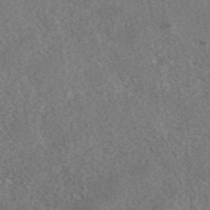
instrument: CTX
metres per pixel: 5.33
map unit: eAb
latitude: 42.4601
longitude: 105.3509
